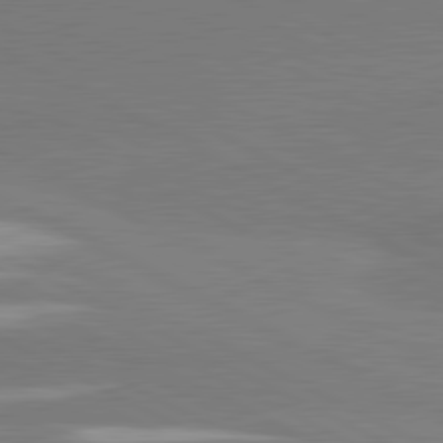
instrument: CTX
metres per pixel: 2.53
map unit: lApd
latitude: 81.2537
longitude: -153.4238
